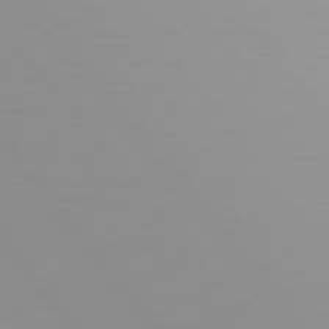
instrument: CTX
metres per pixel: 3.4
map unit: Hpe
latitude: 75.4804
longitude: -127.1214
